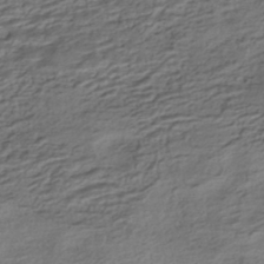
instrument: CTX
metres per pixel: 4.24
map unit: HNhu
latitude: -42.5762
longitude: 104.1228
